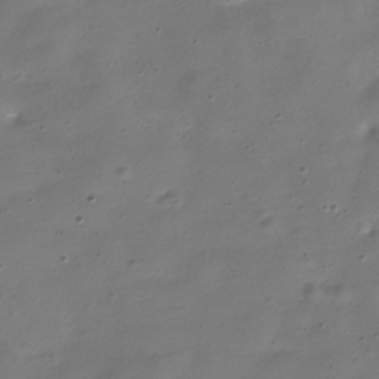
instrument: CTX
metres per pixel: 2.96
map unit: Hve
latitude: -31.4643
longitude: 94.7274
